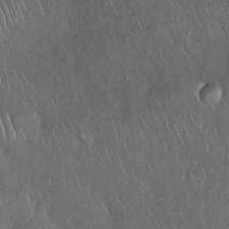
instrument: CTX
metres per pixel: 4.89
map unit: Nhu
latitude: 28.0255
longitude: -67.1214
